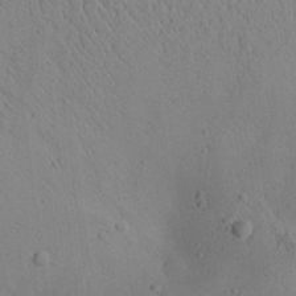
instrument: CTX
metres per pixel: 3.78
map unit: Aa
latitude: 25.8961
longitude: -142.6113
